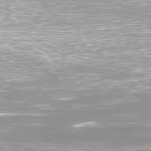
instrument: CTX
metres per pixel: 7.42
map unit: Ap
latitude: -79.4454
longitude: -66.3845
